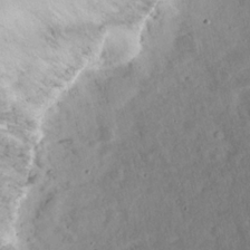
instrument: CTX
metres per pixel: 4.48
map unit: eHh
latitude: 17.1970
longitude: -73.9717
